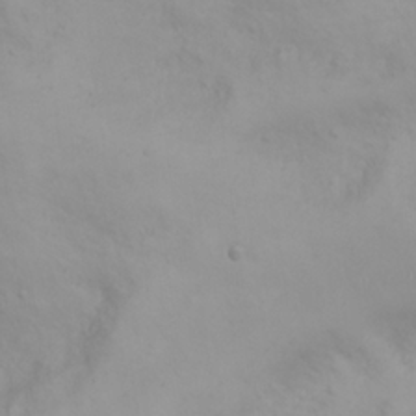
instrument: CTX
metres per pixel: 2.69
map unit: eHh
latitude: 25.5371
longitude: -64.2334
